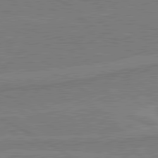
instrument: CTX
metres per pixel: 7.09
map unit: lApd
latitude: 80.8191
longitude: 169.1053
